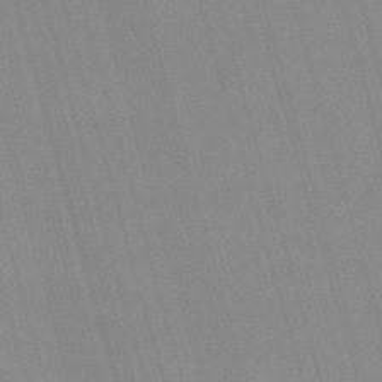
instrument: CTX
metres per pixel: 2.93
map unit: HNb
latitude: -55.0487
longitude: -45.1403
